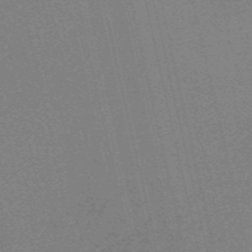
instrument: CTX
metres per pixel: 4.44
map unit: HNb
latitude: -54.3117
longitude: -41.2159
